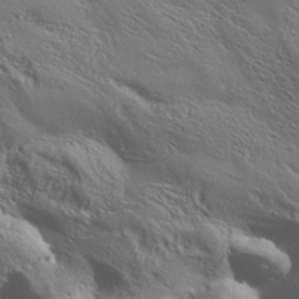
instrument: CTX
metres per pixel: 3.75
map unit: Aa
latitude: 34.2711
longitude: -134.4034
